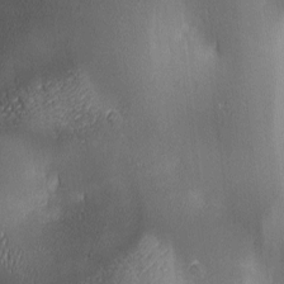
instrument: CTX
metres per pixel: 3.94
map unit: lAa
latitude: 2.4412
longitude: -117.0459
